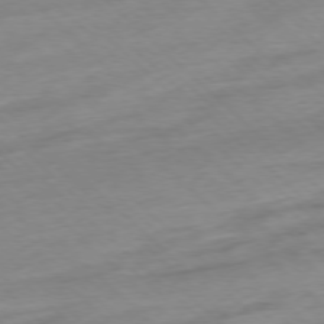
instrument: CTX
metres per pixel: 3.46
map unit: Ap
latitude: -77.4643
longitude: -97.9528
